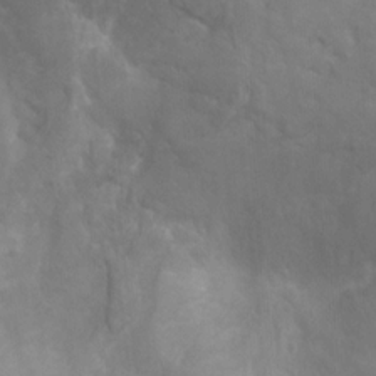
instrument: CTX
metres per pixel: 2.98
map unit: Ht
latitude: -1.8234
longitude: -32.7246
